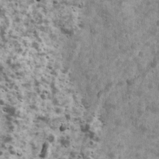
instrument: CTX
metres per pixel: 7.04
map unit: Ave
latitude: 16.9892
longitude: -134.3089
